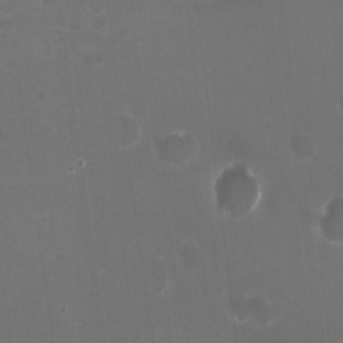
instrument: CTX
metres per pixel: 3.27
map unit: HNhu
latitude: -2.4817
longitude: -3.4237
